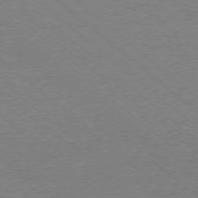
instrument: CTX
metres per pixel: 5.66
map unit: Ap
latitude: -77.8800
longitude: -83.7827
